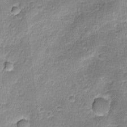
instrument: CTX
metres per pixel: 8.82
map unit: Ave
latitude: -8.6518
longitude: -119.3481
